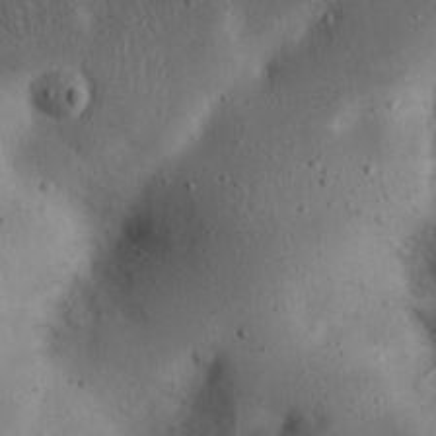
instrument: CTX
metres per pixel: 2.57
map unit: eHh
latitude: 23.2537
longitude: -70.4790
